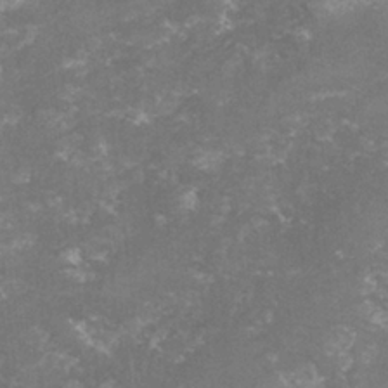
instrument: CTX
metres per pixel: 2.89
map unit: lHvf
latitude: -15.7478
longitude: -100.7624
